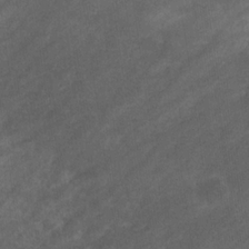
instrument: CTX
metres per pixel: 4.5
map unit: eHb
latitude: -32.6141
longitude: 71.4455
